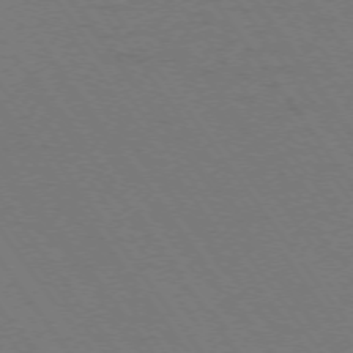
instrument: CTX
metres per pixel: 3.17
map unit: Ap
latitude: -74.5574
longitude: -70.7435
